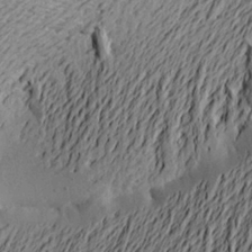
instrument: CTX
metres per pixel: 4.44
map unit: Aa
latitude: 21.8773
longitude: -149.4993
